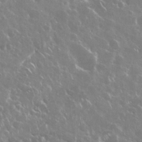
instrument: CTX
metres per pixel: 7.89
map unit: Nhu
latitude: 29.1781
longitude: -60.4223
